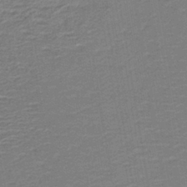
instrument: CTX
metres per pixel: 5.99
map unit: HNb
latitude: -40.8597
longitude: 50.8597
